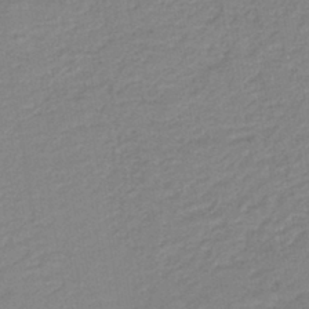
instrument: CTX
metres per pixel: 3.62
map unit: HNb
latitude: -41.2187
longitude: 51.0108
